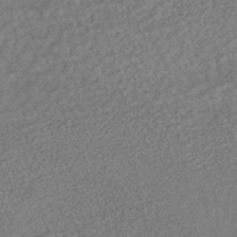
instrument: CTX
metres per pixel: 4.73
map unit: HNhu
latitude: -45.7289
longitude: 100.4628
